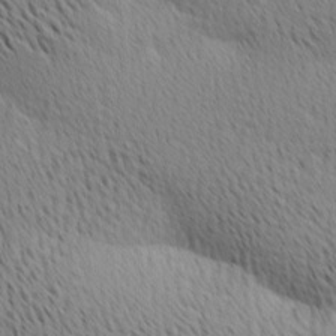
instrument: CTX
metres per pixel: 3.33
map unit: Ave
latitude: 11.0459
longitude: -107.4993
